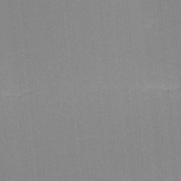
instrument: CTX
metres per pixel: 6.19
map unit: lHvf
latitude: -11.2187
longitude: -103.5749
